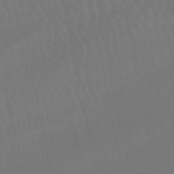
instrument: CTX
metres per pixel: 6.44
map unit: lHb
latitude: -46.2172
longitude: 77.2565
